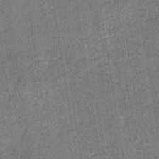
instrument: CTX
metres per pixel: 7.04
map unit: lHb
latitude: -35.9745
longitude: 63.9367
